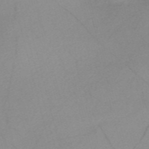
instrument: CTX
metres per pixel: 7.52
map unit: Nve
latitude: -57.3887
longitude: 61.0486
